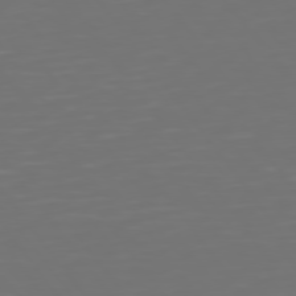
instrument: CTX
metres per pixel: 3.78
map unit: Hpe
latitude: 75.0836
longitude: -124.9324
